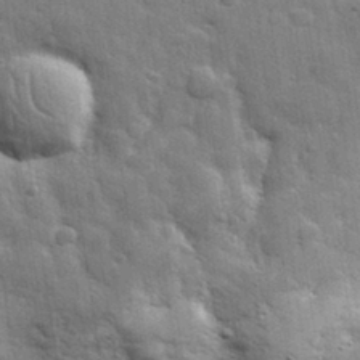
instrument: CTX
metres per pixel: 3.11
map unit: eHh
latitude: 31.4805
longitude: -78.7435
